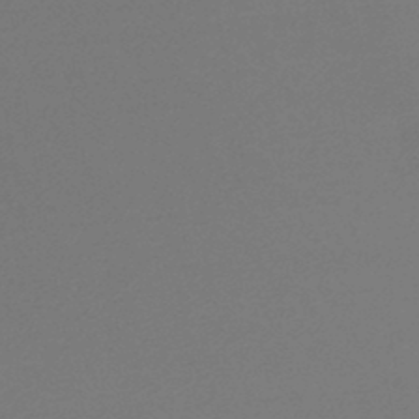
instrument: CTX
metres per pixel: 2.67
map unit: lHb
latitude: -43.7666
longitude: 75.4077
